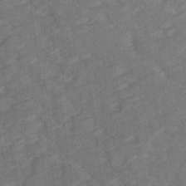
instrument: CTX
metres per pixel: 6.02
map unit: Ave
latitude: 18.4601
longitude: -135.7827
